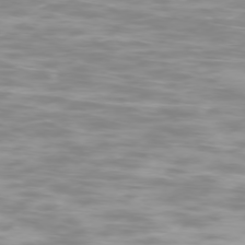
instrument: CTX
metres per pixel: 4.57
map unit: Ap
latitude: -76.7274
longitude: -81.1025
